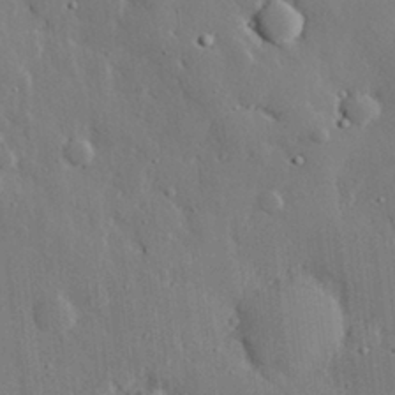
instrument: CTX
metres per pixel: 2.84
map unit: eHh
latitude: 29.7638
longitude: -80.6679
